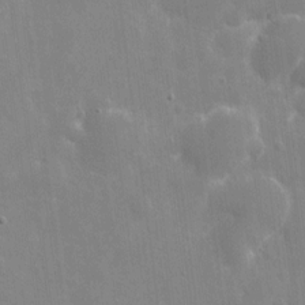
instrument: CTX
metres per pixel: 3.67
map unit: eHh
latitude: 9.9150
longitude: -69.9717
